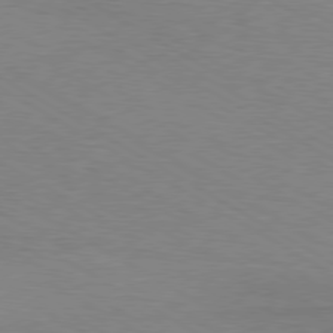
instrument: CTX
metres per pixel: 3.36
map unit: Hpe
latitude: -80.4629
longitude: 16.7652
